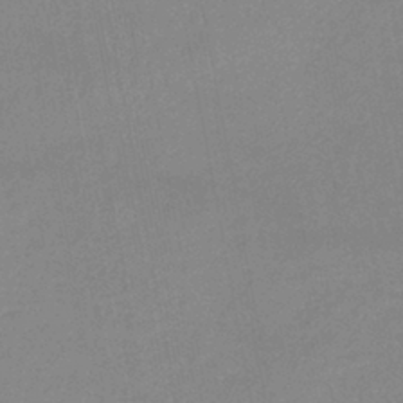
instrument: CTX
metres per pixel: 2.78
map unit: lHb
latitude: -41.3887
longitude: 73.9556
